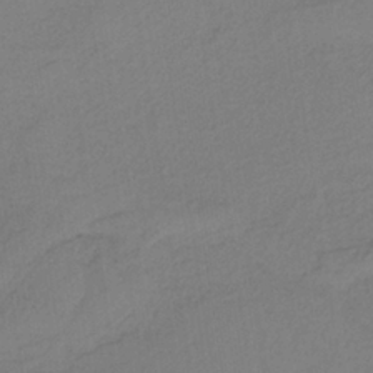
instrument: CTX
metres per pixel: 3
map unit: HNb
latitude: -35.6533
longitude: 56.9919
